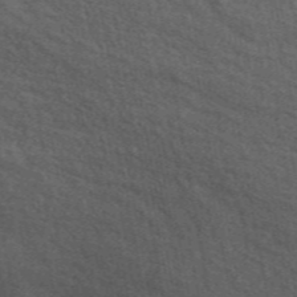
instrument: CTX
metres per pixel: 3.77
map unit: ANa
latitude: 49.7072
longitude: -81.9339
